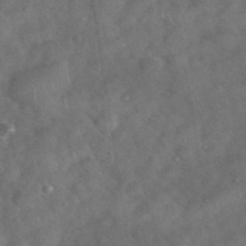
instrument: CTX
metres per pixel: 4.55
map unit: eHh
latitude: 39.2726
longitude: -57.0836
